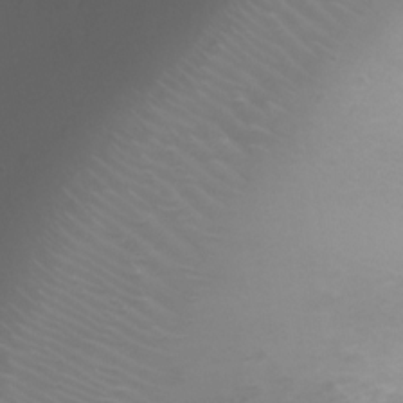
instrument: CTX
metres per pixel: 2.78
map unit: Ht
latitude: -2.2928
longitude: -18.4601
